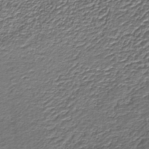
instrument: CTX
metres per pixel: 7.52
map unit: lHb
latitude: -39.5777
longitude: 53.2376
